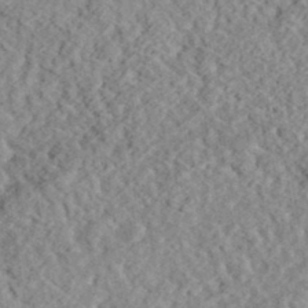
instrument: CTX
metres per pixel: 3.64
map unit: eHh
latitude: 36.5546
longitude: -79.0270
